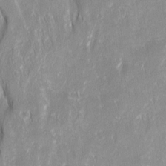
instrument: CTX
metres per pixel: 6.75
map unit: Ave
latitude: 15.1215
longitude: -134.7246
